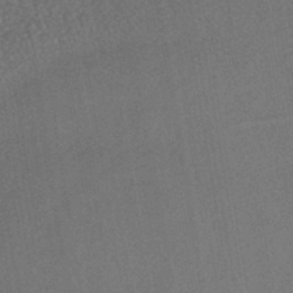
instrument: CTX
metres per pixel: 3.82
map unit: lHb
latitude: -39.2754
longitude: 62.7274
